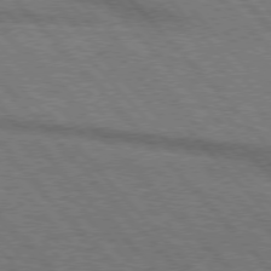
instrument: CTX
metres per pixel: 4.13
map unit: lApd
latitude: 75.8772
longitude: -84.7435
